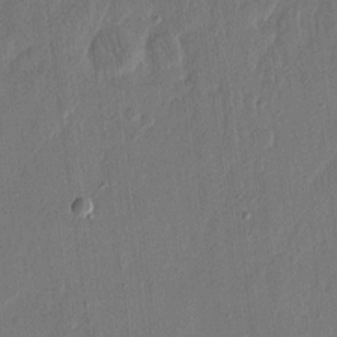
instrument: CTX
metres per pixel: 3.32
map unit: eHh
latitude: 15.5938
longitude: -69.2726
